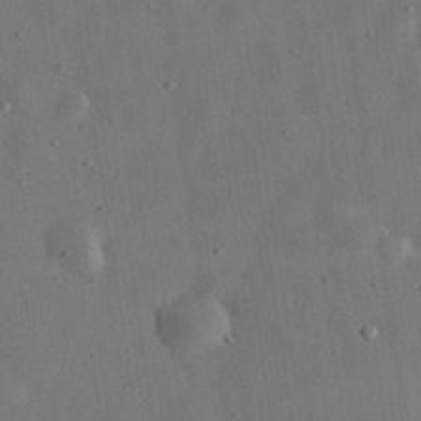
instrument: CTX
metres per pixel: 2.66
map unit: eHh
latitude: 32.8569
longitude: -75.9339
